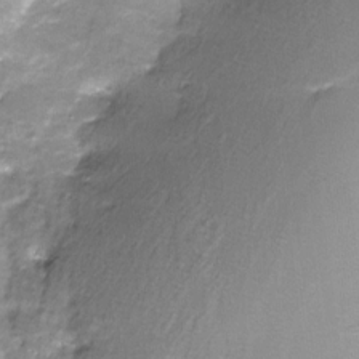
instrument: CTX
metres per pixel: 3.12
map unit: Nve
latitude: -24.6329
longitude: -109.2914
